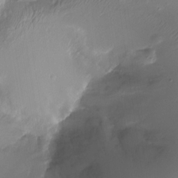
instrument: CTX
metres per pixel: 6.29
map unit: Ht
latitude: -16.0472
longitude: -41.5938
